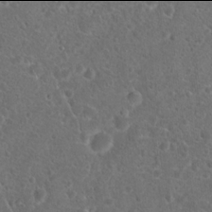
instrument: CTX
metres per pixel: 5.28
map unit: Hto
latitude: 17.9906
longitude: -41.4804
